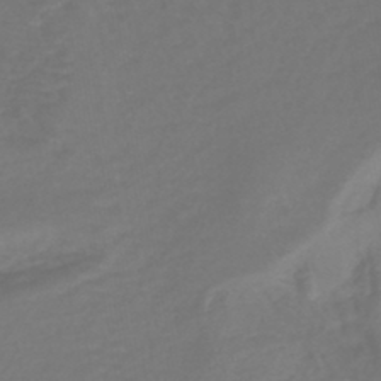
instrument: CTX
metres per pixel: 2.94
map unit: lHb
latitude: -43.7855
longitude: 77.4454
